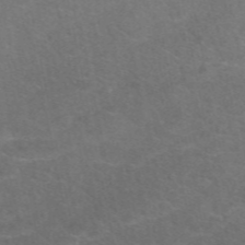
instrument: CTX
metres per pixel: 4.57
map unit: eAb
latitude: 48.7057
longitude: 118.4440
